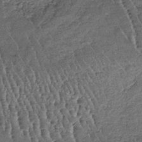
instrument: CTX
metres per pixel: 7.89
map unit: lHb
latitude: -39.4832
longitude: 67.9178
